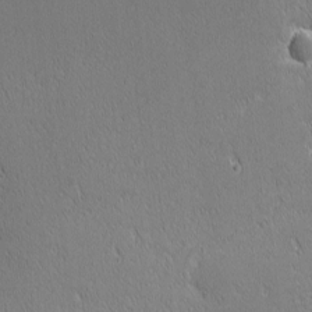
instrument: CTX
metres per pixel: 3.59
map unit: Nhu
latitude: 1.5182
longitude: -78.1767
